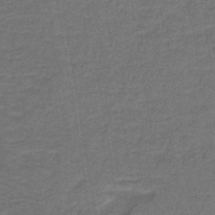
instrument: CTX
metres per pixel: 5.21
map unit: lHb
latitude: -39.8045
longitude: 58.1983
